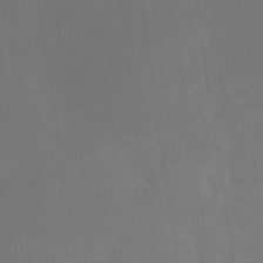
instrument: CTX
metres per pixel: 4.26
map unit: Nhe
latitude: -28.9353
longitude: -110.2901
